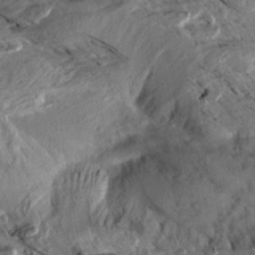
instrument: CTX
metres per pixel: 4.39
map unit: Aa
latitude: 13.0648
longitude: -144.1767
